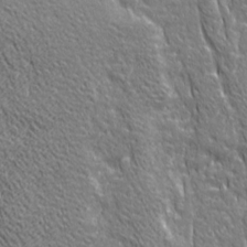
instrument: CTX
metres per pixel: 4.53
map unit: Ave
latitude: 21.0837
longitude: -135.0647
